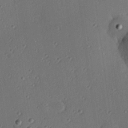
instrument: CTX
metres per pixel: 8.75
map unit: eHh
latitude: 23.4237
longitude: -90.9514
